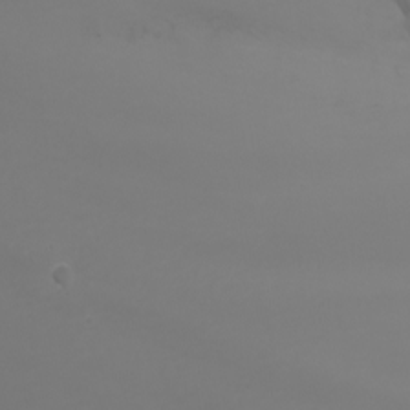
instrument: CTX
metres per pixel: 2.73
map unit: Nhu
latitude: -7.1242
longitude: -85.6883
